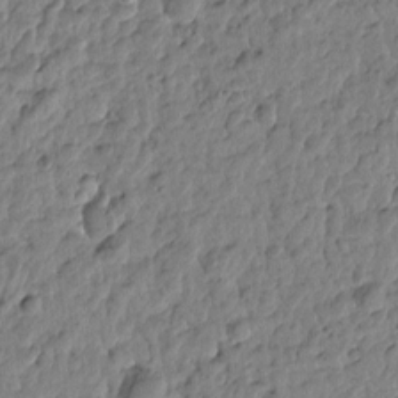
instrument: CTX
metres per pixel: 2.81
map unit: Htu
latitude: -0.6897
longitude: -178.9892
